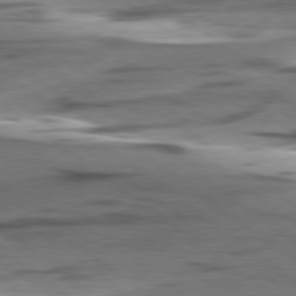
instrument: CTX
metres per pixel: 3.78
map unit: lApd
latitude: 78.8947
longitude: -51.0647
